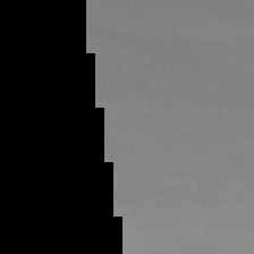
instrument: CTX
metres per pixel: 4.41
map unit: HNb
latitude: -54.5196
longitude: -34.9135
